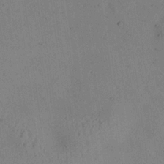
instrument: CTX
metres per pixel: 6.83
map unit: Aa
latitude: 20.8947
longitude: -143.4616
